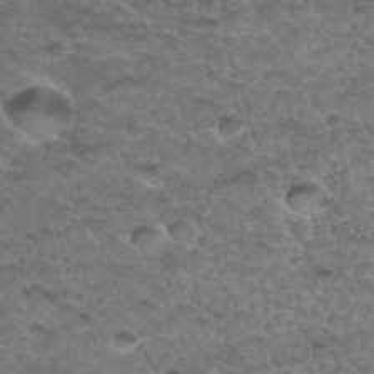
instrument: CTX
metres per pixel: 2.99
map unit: Hto
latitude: 33.5371
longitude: -48.1389
